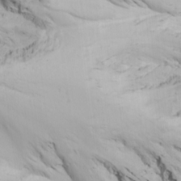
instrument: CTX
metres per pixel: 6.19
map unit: Ave
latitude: 22.7057
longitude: -136.8758
